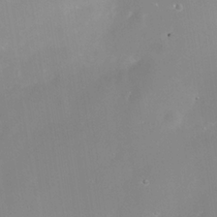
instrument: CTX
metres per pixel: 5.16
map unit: Nhe
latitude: -36.0661
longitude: -118.2144
